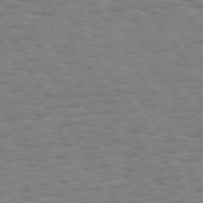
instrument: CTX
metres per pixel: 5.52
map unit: Hpe
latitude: 73.5749
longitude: -140.2900
